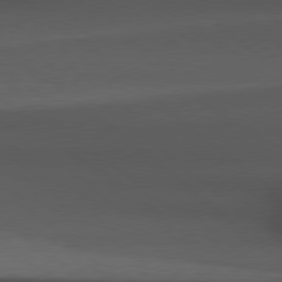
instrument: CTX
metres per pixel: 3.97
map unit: Hpe
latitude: 78.6491
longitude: -161.9717
